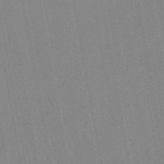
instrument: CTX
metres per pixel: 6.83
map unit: lHb
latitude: -48.6330
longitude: 73.3132
